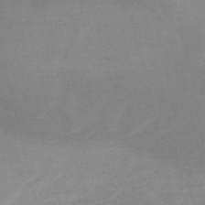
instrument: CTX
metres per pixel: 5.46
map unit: HNb
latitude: -54.5952
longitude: -45.4426
